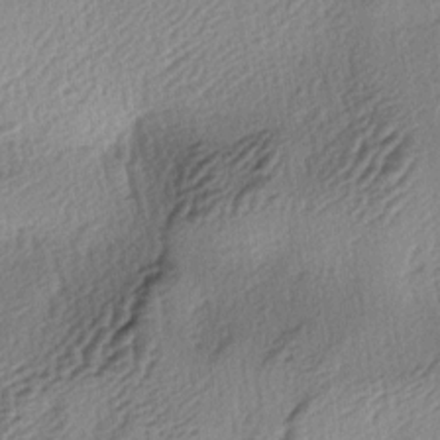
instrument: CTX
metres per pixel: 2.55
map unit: lAa
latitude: -4.0472
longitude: -124.1011
